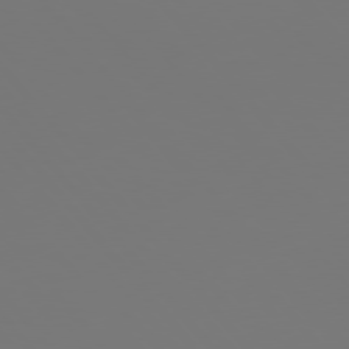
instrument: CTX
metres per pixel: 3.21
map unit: Hpe
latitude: 76.9702
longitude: -165.5749
